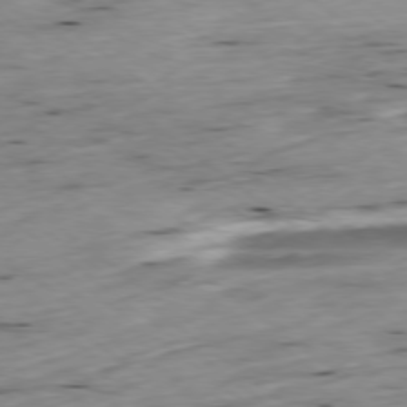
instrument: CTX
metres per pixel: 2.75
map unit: Ap
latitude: -78.6518
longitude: -91.8772
